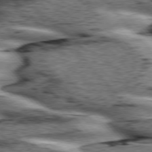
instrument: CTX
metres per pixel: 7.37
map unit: lApd
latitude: 76.0633
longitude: -82.5167
